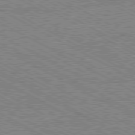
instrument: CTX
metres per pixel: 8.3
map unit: Hpe
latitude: -81.3132
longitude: 20.0661
